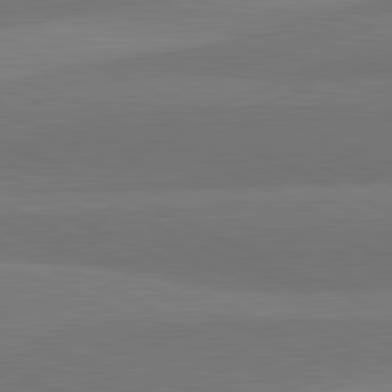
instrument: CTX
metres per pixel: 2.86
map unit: lApd
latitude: 82.4412
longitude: 158.3873
